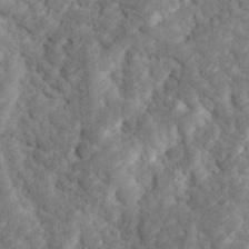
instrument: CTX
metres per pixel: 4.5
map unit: Ave
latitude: 16.9892
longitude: -135.1403
